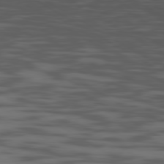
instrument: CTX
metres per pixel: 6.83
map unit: Ap
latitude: -80.2740
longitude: -102.2900
